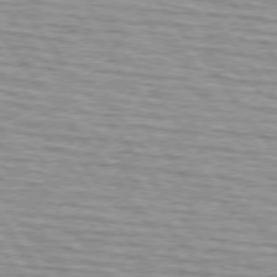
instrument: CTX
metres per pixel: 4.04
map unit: lApd
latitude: 74.7246
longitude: -75.8961
